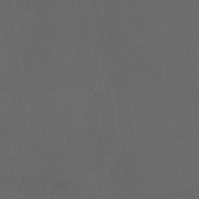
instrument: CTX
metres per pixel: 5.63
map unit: eHh
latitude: -4.5951
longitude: 19.5777
